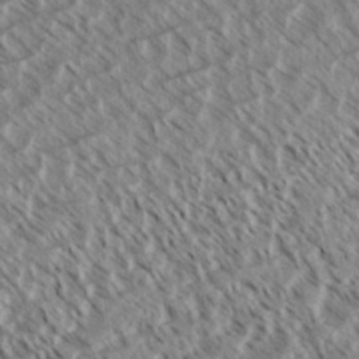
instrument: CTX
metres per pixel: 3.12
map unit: eHh
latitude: 34.9891
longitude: -139.3859
